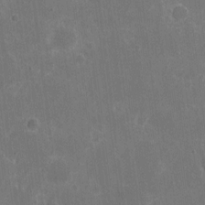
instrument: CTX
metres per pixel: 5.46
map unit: eHh
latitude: 6.6301
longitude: -67.1025
